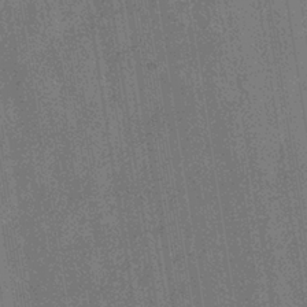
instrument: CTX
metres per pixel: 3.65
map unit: eHb
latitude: -35.4076
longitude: 80.7463
